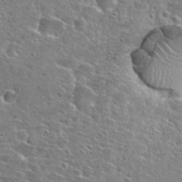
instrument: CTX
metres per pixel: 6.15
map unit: Hto
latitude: 26.2145
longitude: -47.8962
